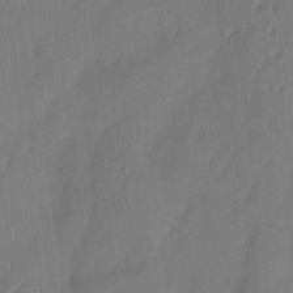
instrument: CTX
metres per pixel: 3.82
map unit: eHh
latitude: 4.1578
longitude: -76.8947
